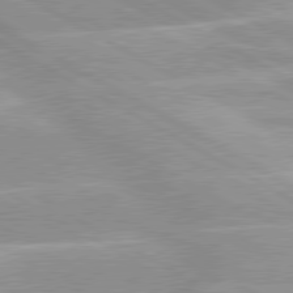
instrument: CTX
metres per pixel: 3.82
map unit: lApd
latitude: 80.0633
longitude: -124.3278
